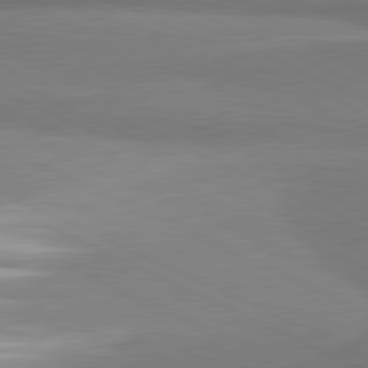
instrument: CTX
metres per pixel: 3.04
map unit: lApd
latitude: 81.0458
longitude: 166.1228
